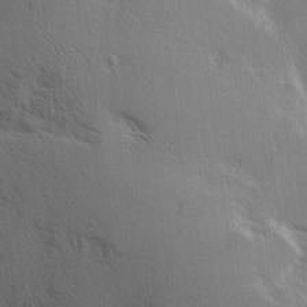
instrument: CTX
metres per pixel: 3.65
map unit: Hve
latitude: 2.2711
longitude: -123.9339
